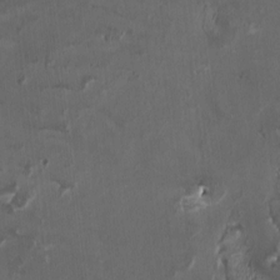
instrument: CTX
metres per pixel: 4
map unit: HNhu
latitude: 1.6316
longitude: -3.8016
